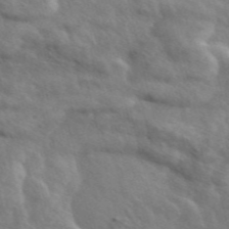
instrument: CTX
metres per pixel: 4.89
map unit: ANa
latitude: 48.9703
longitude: -76.4790
